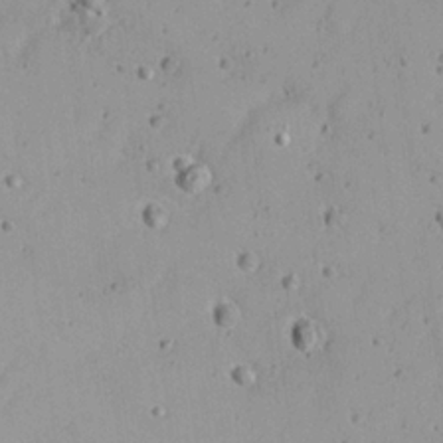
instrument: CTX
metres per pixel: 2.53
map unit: Nhu
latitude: 21.4049
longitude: -70.8947
